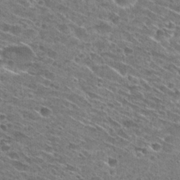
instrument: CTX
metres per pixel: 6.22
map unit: Hto
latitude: 28.9702
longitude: -45.9528
